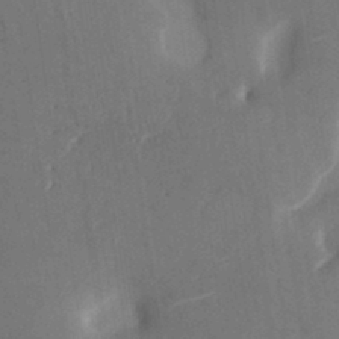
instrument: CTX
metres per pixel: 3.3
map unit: HNhu
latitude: 8.1767
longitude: -1.1214
